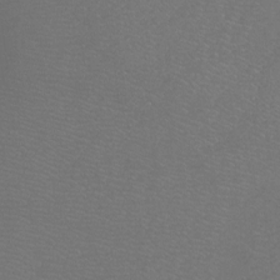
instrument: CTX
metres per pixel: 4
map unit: Htu
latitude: -7.1809
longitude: -33.0647
